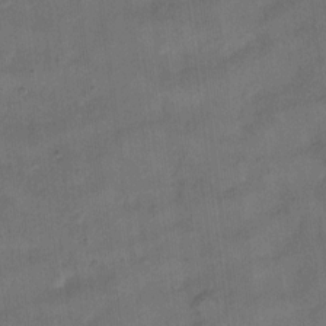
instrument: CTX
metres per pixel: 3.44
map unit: eHh
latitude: 13.2726
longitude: -65.8016
